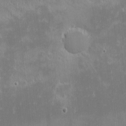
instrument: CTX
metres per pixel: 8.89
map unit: eHh
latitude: -1.3888
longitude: -85.0081
